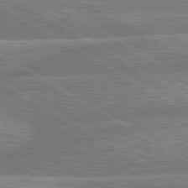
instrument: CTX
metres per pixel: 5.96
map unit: lApd
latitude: 80.6868
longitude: -170.2522
